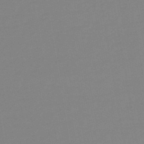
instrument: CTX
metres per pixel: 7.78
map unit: eHb
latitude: -49.9367
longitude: 73.8422
